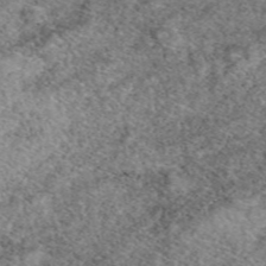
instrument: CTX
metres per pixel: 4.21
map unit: eAb
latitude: 49.8016
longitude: 110.0661
